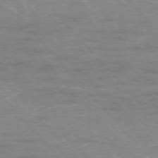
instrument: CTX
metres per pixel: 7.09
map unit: Ap
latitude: -76.4440
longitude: -61.4048
